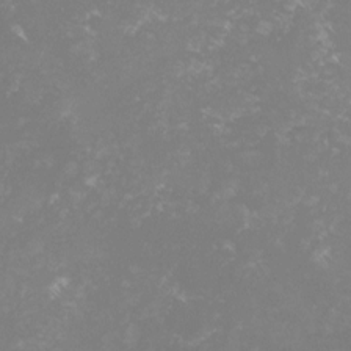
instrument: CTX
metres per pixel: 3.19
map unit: lHvf
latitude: -16.1417
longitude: -100.3089
